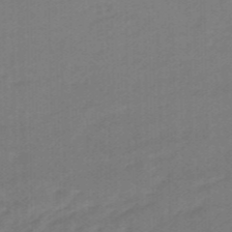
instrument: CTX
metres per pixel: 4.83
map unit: eHb
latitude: -47.2565
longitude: 89.2754
